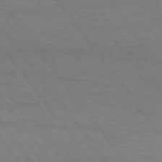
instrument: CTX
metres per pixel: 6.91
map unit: Hpe
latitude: 75.1214
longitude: -144.7813
